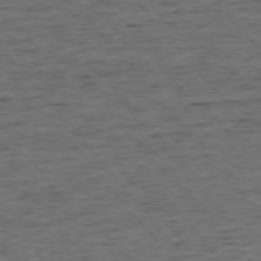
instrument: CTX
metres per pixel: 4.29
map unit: Ap
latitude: -75.5588
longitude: -90.4223
